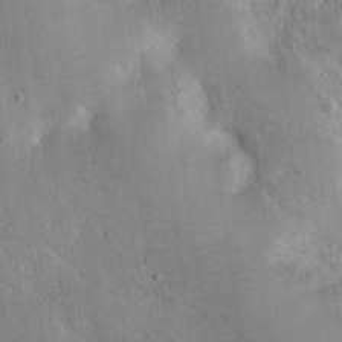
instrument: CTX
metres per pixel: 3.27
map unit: Nhu
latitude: 15.1215
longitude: -29.2537
